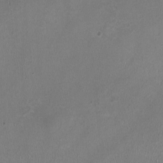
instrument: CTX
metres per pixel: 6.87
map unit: HNhu
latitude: -2.1038
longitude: -0.2144
